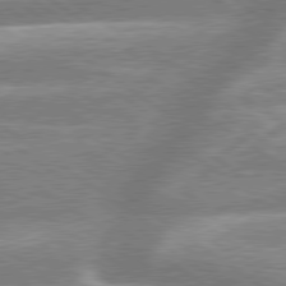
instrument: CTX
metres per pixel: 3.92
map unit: lApd
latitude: 79.3860
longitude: -159.2915
